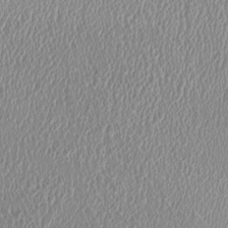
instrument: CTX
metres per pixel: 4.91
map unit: HNhu
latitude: -0.1417
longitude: -1.6127
